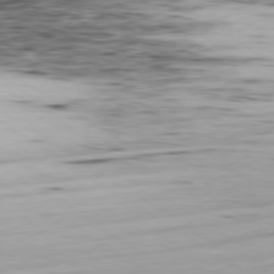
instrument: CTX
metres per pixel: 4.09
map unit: Ap
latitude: -80.0661
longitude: -62.5168
